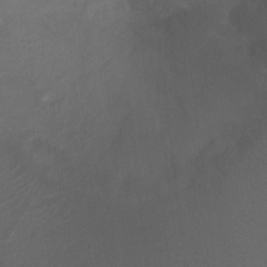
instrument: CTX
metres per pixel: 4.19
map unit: Ht
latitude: -11.2943
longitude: -35.1403
